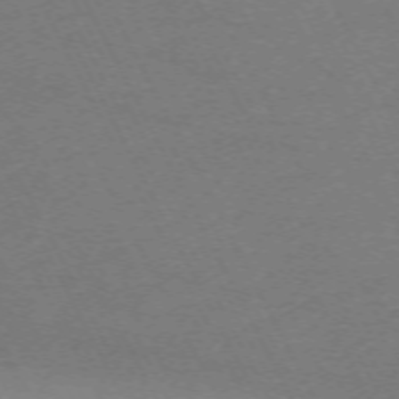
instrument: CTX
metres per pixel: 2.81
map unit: Hpe
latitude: -71.1053
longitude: 9.2943
